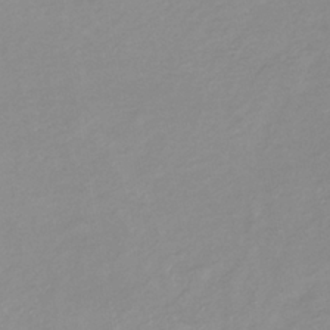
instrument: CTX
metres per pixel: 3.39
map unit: lHb
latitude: -36.6896
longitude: 72.0661
